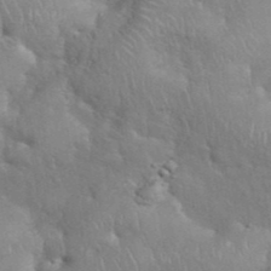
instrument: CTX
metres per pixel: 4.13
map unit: eHh
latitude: 39.1403
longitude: -57.8016
